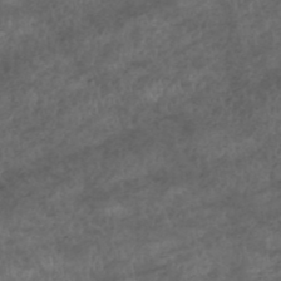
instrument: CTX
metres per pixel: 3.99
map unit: HNhu
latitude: -47.7099
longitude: 28.5952
